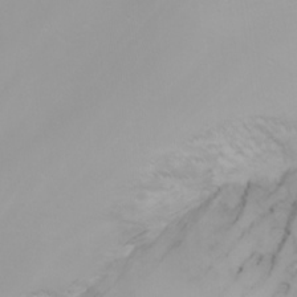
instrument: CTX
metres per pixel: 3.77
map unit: Nhu
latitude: -6.5951
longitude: -84.4034
